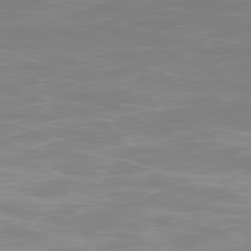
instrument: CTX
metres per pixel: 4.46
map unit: Ap
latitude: -78.6329
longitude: -96.4412
